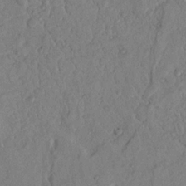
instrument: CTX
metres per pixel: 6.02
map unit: Nhu
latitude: 18.4034
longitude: -77.3859
